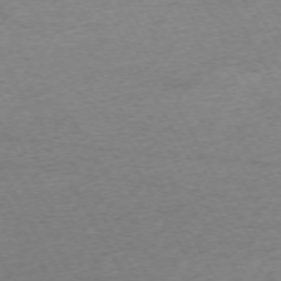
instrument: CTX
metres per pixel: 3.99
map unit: Ap
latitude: -72.3117
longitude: -69.7261
